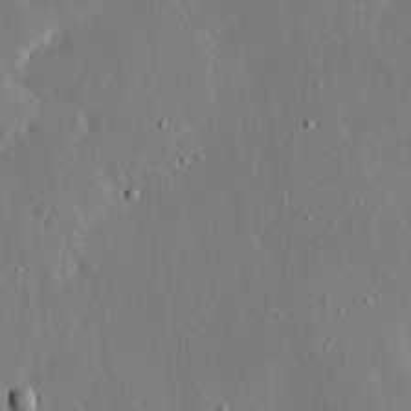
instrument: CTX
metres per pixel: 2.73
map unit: Ave
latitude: 17.3671
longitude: -139.7450
